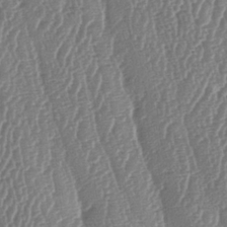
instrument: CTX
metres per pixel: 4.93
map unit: lAa
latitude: -6.6140
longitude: -129.7827
